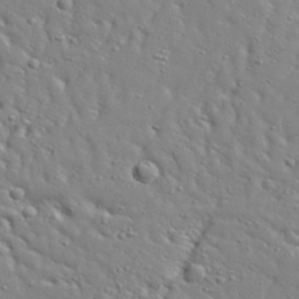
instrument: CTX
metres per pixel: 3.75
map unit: Aa
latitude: 32.1956
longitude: -132.8947
